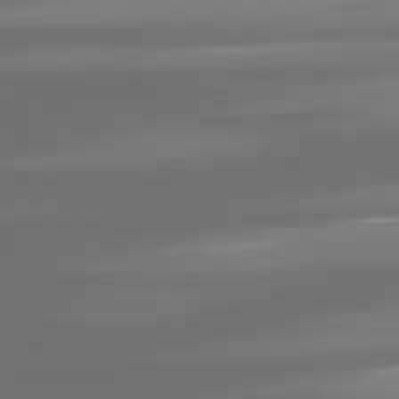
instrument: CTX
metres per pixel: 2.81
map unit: lApd
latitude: 81.0458
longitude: -138.2333
